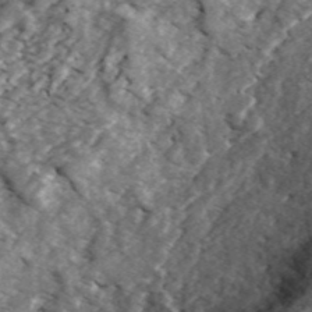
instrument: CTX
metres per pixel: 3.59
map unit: ANa
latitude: 45.6505
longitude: 30.4440
